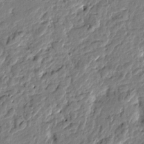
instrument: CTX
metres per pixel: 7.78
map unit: Htu
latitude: -2.0661
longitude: -179.6883
